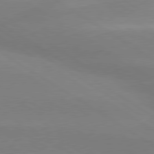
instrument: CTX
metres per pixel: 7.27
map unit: lApd
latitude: 80.1011
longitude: -145.6694
